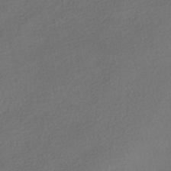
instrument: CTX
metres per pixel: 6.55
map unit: HNhu
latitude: -41.6344
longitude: 95.2376
